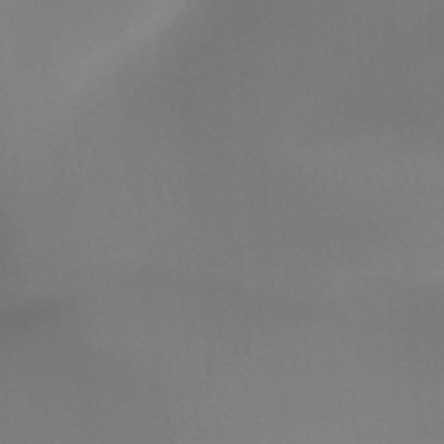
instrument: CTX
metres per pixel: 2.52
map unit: HNhu
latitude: -47.9178
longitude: 30.4251
